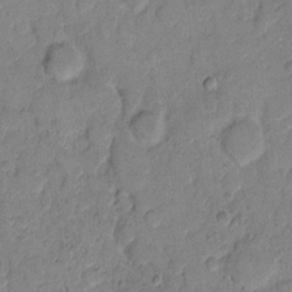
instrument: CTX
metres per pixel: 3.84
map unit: eHh
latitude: 11.5182
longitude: -65.1025
